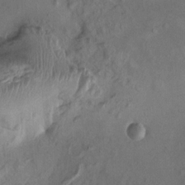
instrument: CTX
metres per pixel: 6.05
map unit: Ht
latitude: -1.9179
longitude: -15.3104
